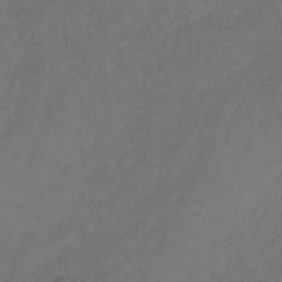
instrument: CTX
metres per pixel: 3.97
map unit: lHb
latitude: -38.9164
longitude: 70.2551
